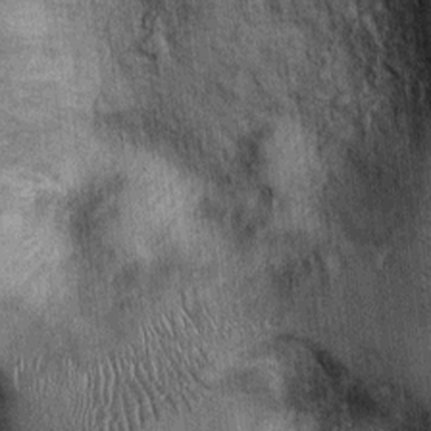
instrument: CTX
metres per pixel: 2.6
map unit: Ht
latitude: -0.0283
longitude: -12.8947
